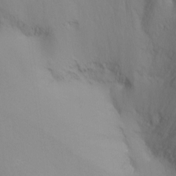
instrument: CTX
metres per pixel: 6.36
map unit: Nhu
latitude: -12.2173
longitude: -67.4804
